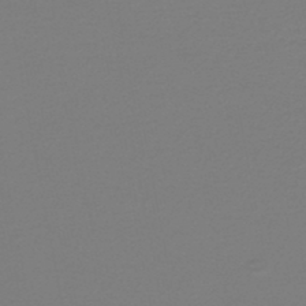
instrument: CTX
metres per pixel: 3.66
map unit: HNhu
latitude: -47.4076
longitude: 98.5196
